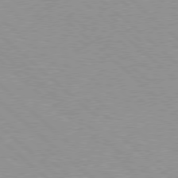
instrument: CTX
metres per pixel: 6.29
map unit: Hpe
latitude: 77.8394
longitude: -154.1956
